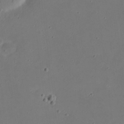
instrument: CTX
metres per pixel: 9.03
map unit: eHh
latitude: 20.9514
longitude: -71.7638
